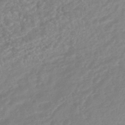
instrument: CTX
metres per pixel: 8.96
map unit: HNhu
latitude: -45.7667
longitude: 92.2739
